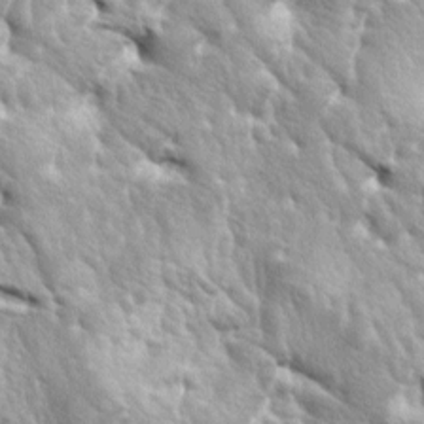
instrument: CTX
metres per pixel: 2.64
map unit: lAa
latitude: -5.7666
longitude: -125.8017
